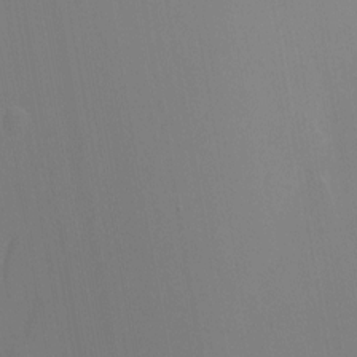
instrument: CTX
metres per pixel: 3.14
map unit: Nhu
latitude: -16.9353
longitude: -50.3089
